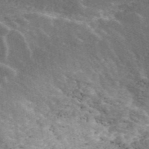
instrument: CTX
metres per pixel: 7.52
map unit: ANa
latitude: 44.7435
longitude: 39.6533
